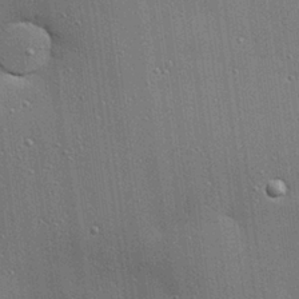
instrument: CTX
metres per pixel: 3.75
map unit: Hve
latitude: 28.3467
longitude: -90.5924
